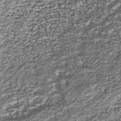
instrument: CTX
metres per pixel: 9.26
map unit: Nhu
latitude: -38.6897
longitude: -82.1955
